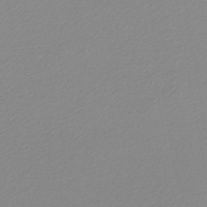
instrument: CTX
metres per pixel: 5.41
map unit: lHb
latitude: -44.2173
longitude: 68.3306
